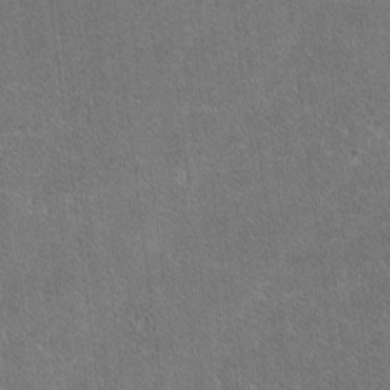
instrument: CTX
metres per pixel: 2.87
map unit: lHvf
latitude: -11.8611
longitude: -105.1404
